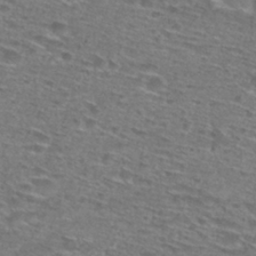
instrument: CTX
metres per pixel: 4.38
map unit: Nhu
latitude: 28.4790
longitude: -48.0444
